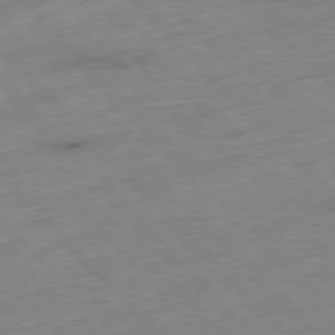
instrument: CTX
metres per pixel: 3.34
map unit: Hpe
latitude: -77.2187
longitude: -17.4993
